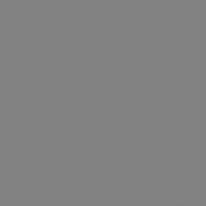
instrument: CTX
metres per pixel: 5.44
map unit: lHb
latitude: -45.5588
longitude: 70.7652
